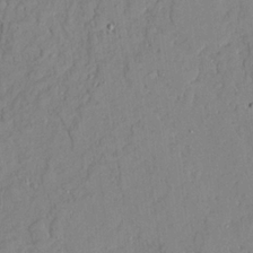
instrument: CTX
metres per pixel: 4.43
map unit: Ave
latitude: 22.1389
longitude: -128.7246
